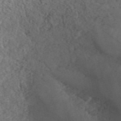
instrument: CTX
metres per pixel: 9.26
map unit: ANa
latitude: 42.4979
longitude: 51.7855
